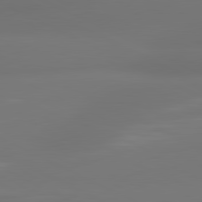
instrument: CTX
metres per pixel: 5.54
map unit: lApd
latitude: 81.3104
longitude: -164.3656
